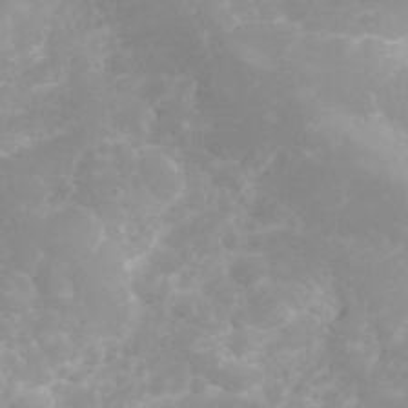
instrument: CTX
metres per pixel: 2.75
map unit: eHh
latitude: 31.6505
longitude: -62.9514
